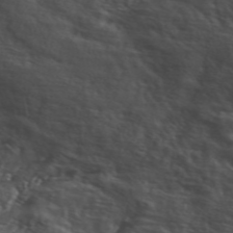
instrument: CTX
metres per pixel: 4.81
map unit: ANa
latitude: 50.4790
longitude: -81.6505
